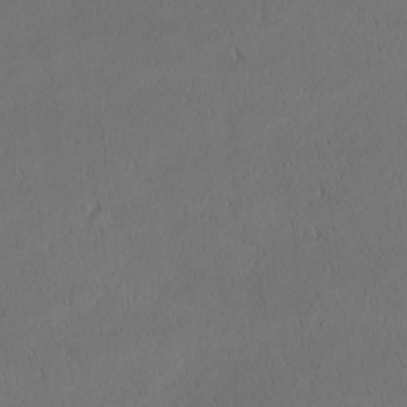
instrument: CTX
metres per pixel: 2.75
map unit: Nhu
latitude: 0.7246
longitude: -79.0270
